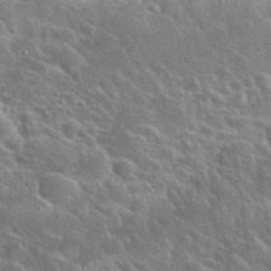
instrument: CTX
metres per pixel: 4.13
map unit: eHh
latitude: 32.0633
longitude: -60.6112
